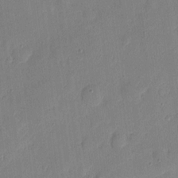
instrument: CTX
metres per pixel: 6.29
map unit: eHh
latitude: 5.3293
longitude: -72.4034
